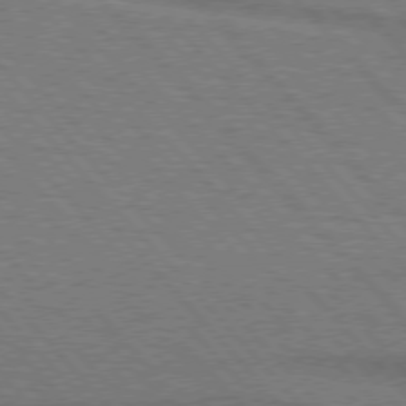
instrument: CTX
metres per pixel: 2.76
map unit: lApd
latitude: 75.9528
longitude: -84.8380
